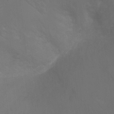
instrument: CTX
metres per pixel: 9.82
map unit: Ht
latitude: -7.7477
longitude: -32.8191
